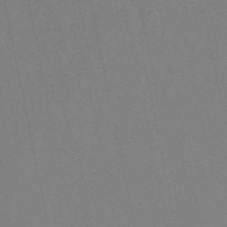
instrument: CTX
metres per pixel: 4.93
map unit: eHb
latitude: -50.7274
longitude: 71.8989
